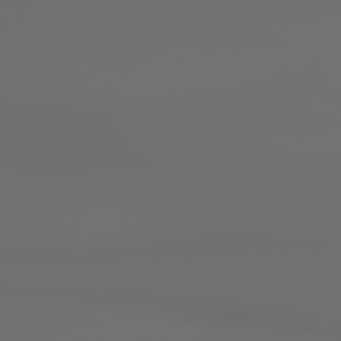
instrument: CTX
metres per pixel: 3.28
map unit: lApd
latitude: 79.8017
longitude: 176.7274
